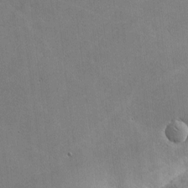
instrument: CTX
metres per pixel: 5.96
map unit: lHvf
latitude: -8.4818
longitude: -100.8569
